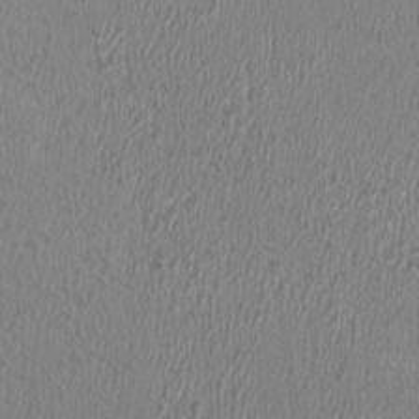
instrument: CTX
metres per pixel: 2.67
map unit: HNhu
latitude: 0.4034
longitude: -0.7624
